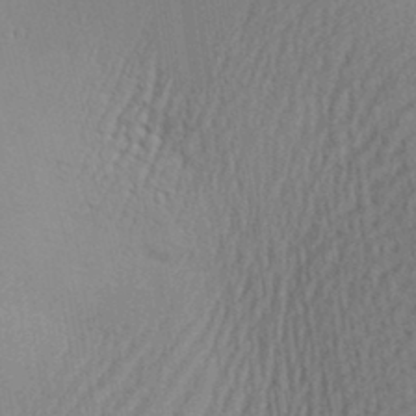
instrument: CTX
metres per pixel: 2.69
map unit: Aa
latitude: 29.0836
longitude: -138.8380
